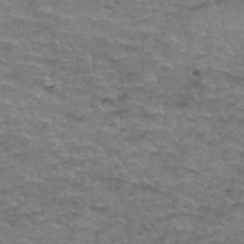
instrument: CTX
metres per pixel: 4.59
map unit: Hto
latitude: 37.0459
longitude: -41.9150
